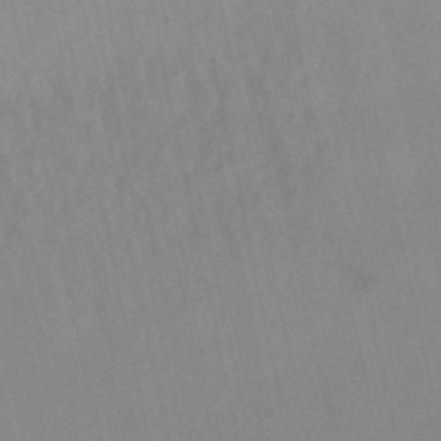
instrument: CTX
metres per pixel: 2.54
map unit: lHb
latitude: -48.7841
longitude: 72.9353
